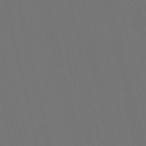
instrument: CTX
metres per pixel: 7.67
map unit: Nve
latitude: -59.5966
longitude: 61.1242
